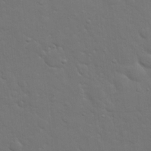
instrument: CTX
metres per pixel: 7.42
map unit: eHh
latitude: 19.6694
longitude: -63.1026
